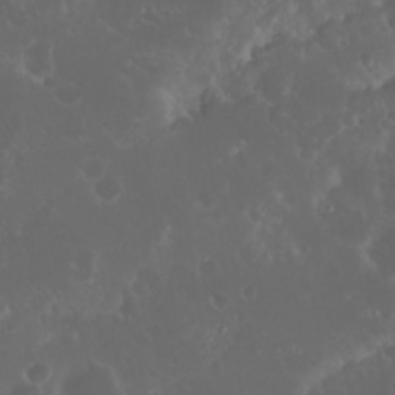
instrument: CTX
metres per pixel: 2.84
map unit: Nhu
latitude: 23.3104
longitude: -62.3656
